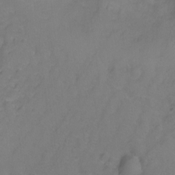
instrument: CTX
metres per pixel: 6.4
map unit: Hto
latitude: -2.8219
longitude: -34.0822
